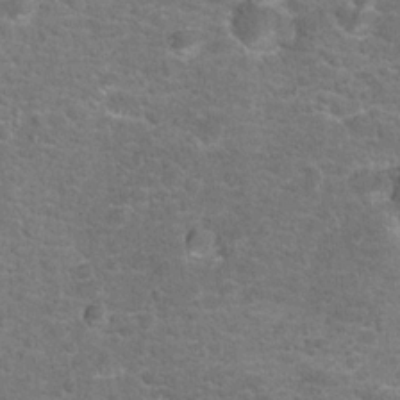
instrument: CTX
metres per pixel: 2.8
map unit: Hto
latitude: 17.5560
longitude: -42.8191
